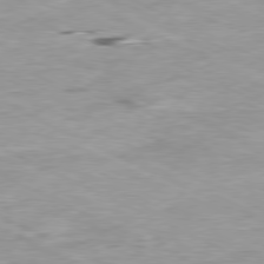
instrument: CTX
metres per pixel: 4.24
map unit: Ap
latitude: -80.5196
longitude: -74.9892
